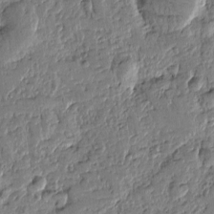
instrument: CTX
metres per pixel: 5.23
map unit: Htu
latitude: -0.7464
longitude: -176.3656
